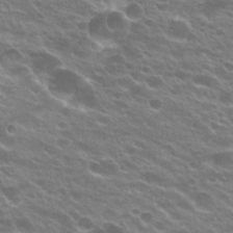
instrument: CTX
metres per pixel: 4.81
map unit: Hto
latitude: 23.6694
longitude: -37.4427
